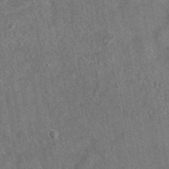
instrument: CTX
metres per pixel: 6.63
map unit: eAb
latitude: 34.8002
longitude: 110.6896
